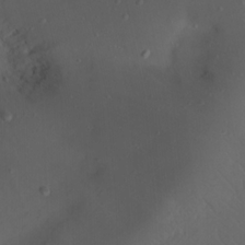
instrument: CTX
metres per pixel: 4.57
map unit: Nhu
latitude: 22.0255
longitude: -72.7436
